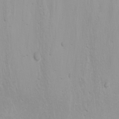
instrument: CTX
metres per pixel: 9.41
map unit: Nhu
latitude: -4.6896
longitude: -81.8961
